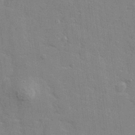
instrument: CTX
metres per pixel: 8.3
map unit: lHvf
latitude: 24.6112
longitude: 142.6518
